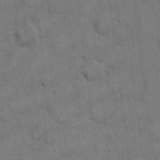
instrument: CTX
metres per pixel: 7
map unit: eHh
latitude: 13.0459
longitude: -65.4426
